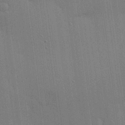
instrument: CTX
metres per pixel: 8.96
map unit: lHvf
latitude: 18.1389
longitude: -113.8205
